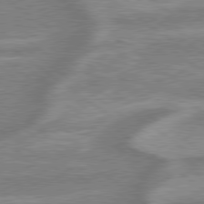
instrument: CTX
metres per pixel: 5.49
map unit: lApd
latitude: 79.4805
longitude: -170.9891
